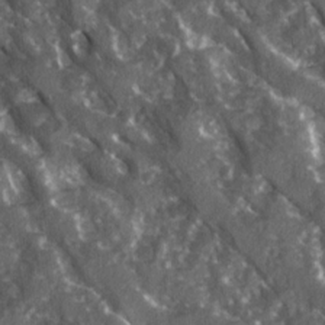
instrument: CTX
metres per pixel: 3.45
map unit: Ave
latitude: 15.4805
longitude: -131.8206
